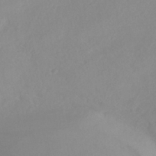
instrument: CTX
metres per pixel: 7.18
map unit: HNhu
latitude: -40.3117
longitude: 93.6722
